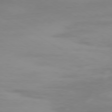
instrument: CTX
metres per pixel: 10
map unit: Ap
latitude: -79.5588
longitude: -92.1011
